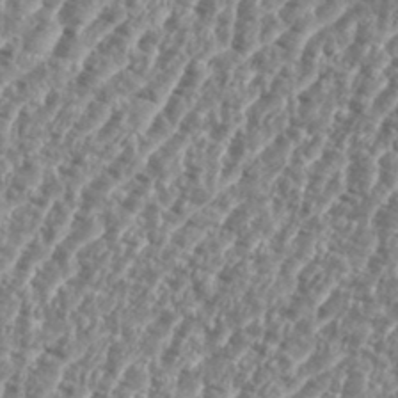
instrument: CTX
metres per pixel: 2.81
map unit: eHh
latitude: 35.5182
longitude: -135.1592
